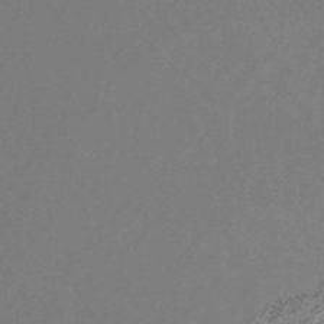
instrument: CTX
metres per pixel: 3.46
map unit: eHb
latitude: -43.8989
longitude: 88.3306
